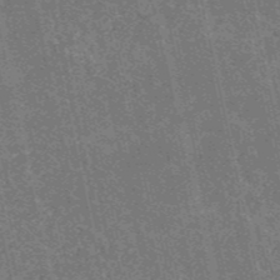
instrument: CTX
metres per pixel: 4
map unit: HNb
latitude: -53.6910
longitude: -38.1389
